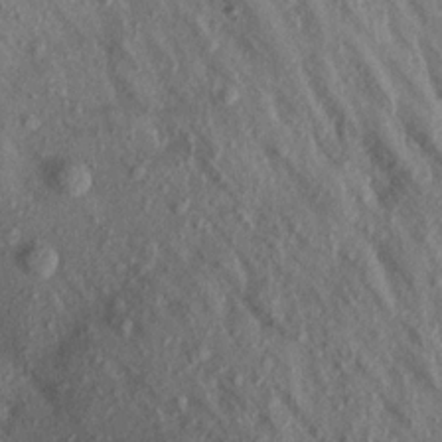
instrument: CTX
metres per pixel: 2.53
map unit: Aa
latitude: 16.9703
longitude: -146.9136
